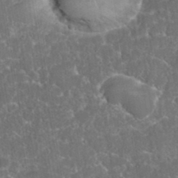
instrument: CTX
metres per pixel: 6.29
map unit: eHh
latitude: 36.6302
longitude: -61.3670
